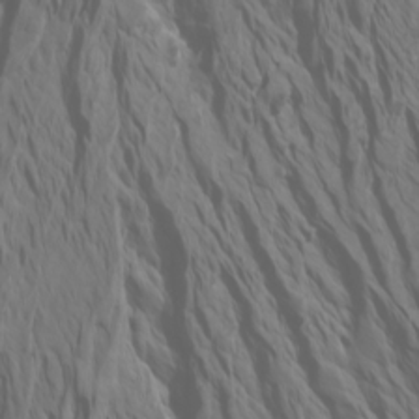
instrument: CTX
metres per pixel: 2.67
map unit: Htu
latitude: -6.4440
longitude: -70.0255
